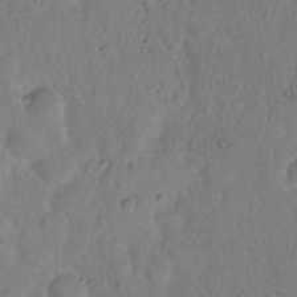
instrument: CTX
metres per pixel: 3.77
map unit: eHh
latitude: 18.4034
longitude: -62.6680
